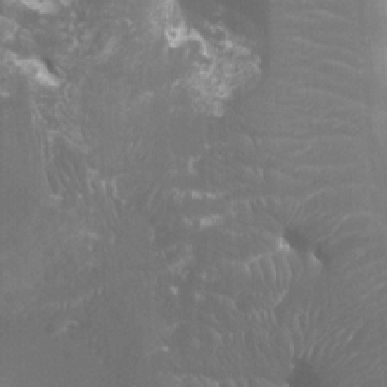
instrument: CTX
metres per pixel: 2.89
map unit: Htu
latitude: -1.3888
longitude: -76.4223
